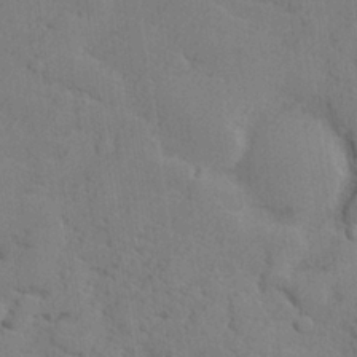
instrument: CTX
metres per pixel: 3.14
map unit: lHvf
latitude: 25.2725
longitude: 143.1242
